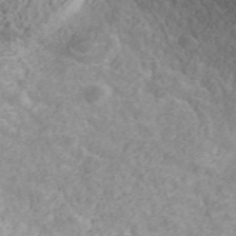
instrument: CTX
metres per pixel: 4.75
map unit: ANa
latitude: 40.4034
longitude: 34.3306
